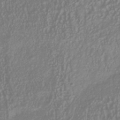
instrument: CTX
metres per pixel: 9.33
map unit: Nhu
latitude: -41.2943
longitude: -84.2901
